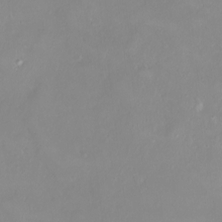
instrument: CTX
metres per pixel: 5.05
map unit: HNhu
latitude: 3.9906
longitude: 7.6911
